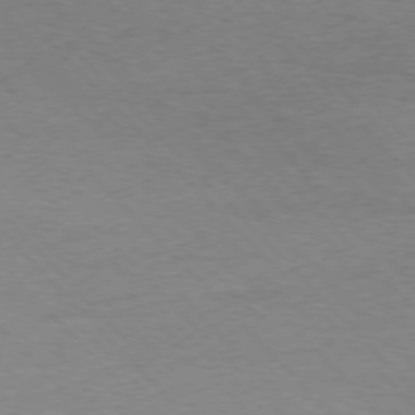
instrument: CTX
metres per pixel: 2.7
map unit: Ap
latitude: -76.8597
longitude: -87.3481
